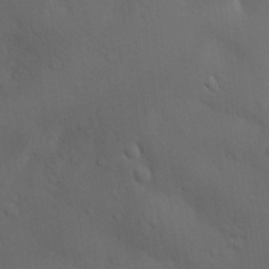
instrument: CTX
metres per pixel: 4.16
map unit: Nve
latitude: -8.7085
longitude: 174.1416
